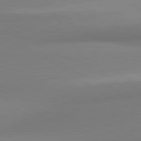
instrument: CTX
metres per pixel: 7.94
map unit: lApd
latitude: 80.9514
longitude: 167.1809
